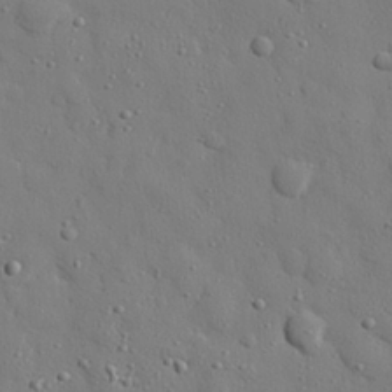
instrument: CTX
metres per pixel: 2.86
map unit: eHh
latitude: 27.5182
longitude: -78.2901
